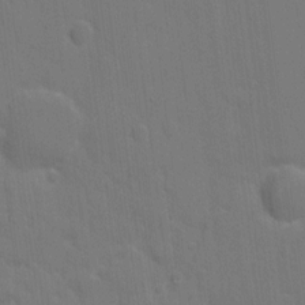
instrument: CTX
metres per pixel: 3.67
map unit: eHh
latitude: 7.2726
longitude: -67.4993
